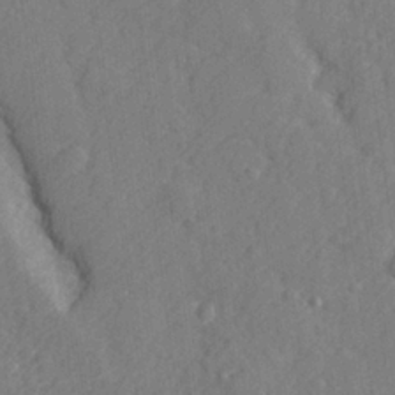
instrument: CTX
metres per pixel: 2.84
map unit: lHvf
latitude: 24.4978
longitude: 142.8030
